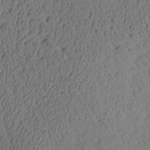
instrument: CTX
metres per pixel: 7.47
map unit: Aa
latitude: 27.7261
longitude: -134.9324
